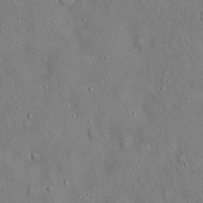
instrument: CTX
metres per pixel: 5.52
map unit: Hto
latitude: 18.4223
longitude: -60.2900
